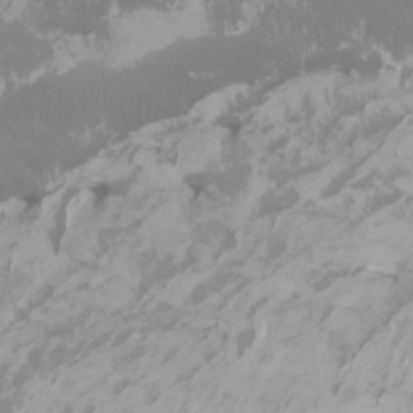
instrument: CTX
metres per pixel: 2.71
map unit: Htu
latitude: -6.0283
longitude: -72.1389
